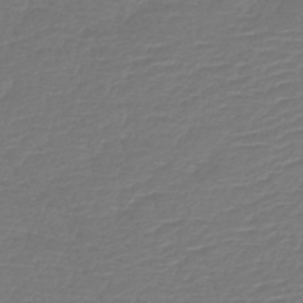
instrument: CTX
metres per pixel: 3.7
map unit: lHb
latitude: -42.4440
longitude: 76.9542
